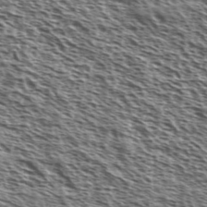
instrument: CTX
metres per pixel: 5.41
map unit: Ave
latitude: 37.7072
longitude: -110.8758
